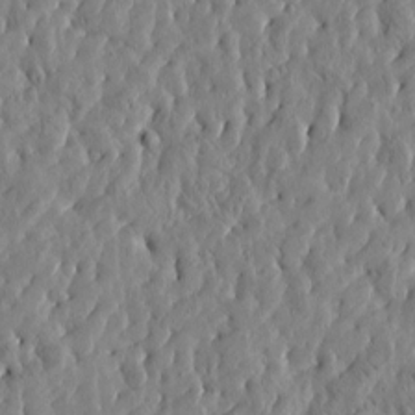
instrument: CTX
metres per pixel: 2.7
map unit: Htu
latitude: -4.8786
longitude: 173.5777
